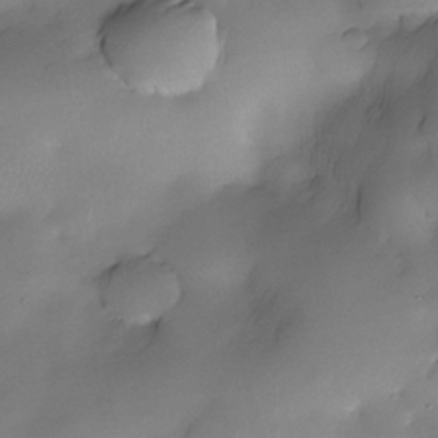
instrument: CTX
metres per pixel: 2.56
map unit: Nhe
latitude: -30.8030
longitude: -139.8583
